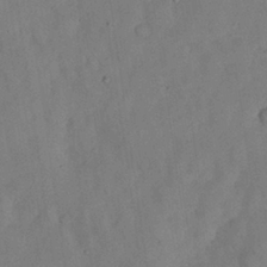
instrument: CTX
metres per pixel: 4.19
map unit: Nhu
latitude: 27.2537
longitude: -73.0837
